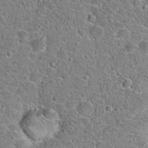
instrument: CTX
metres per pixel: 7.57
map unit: Hto
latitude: 22.8002
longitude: -46.1956
